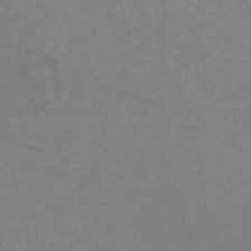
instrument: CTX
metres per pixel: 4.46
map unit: HNb
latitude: -53.4076
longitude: -47.7450
